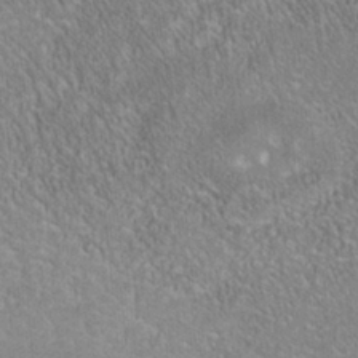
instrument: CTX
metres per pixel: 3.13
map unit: Nhe
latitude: -38.5952
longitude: -119.4426
